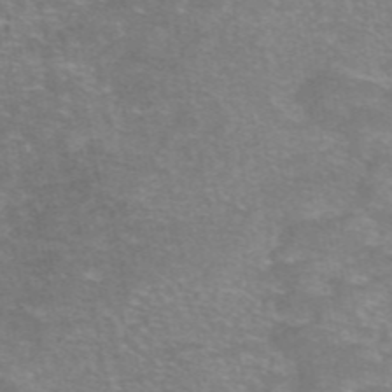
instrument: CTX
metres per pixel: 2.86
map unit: eAb
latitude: 46.4979
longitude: 102.2740
